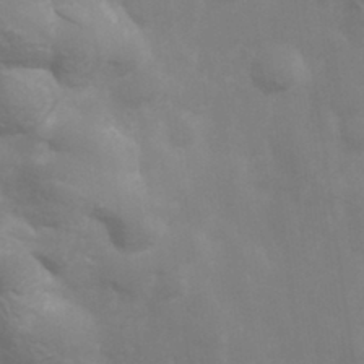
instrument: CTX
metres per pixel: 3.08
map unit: Hve
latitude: 33.3860
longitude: 150.3495
